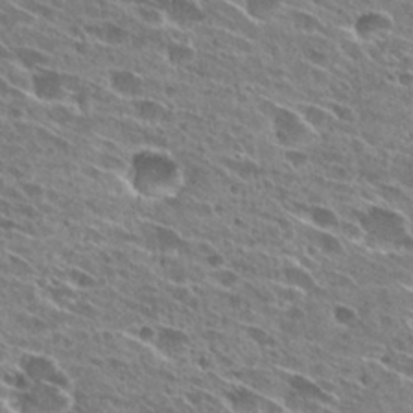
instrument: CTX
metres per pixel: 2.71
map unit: Hto
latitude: 27.4804
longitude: -44.0255
